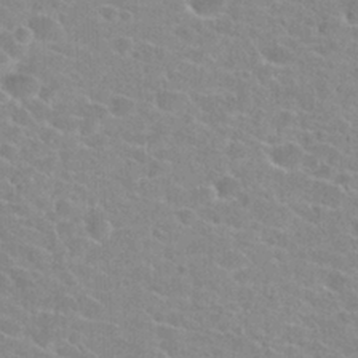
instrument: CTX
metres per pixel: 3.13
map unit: Hto
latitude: 23.7450
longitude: -43.8772
